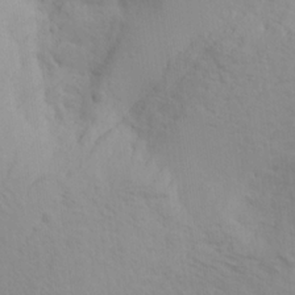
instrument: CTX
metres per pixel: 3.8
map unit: Aa
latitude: 18.3845
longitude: -143.7261
